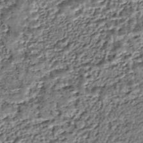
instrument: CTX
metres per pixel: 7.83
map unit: HNhu
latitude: -44.2551
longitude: 106.2173
